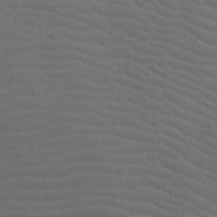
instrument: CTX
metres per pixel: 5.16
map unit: lAa
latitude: -9.4643
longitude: -125.7449
